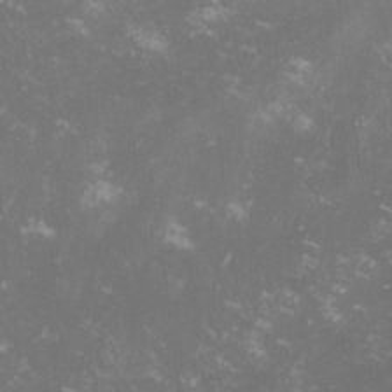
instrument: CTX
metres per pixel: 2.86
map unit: lHvf
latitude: -13.3888
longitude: -99.6127
